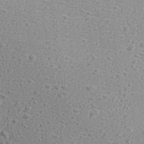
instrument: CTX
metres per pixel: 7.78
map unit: Aa
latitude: 27.2726
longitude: -142.1956
